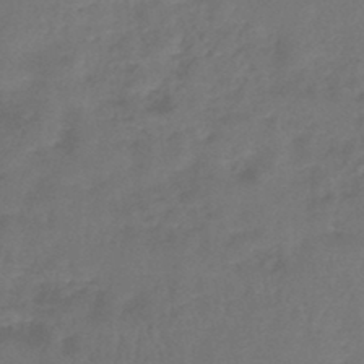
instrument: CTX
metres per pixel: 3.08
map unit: lHb
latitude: -45.2943
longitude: 73.2943
